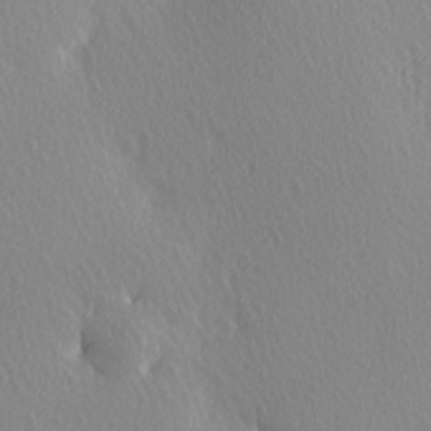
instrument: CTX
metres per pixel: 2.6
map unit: Ave
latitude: 3.4993
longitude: -112.7435
